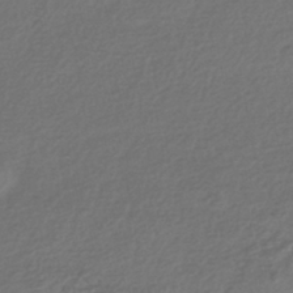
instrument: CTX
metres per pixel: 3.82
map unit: HNhu
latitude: -43.8233
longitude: 96.5763
